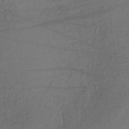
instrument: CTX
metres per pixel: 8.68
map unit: lHb
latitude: -41.1809
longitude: 69.0108
